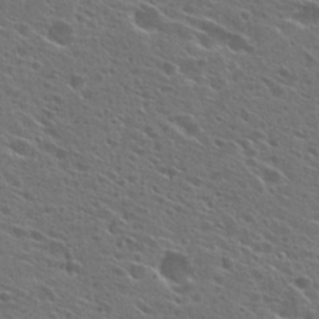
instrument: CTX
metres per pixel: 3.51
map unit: Hto
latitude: 26.3467
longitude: -45.0269
